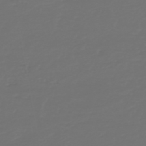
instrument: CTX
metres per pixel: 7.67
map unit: HNb
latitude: -47.6155
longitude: 54.3117
